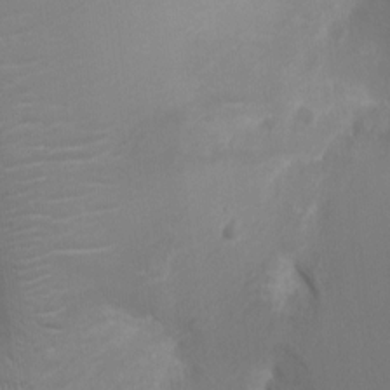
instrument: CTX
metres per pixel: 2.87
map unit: Ht
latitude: -2.9352
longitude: -16.2712
